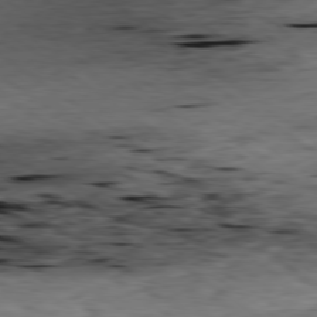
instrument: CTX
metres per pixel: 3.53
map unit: Ap
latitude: -79.7477
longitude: -91.6694
